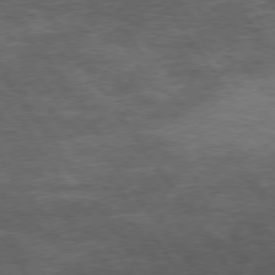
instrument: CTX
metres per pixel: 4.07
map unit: Hpe
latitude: 74.5735
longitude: -142.4979
